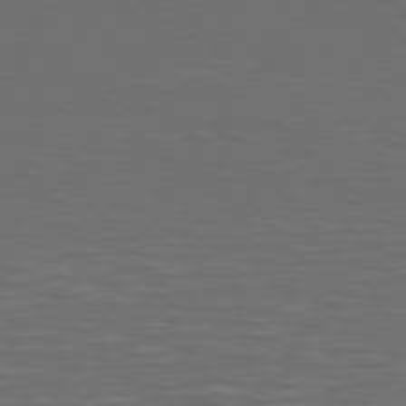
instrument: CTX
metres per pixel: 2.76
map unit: Hpe
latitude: 74.9325
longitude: -125.6127
